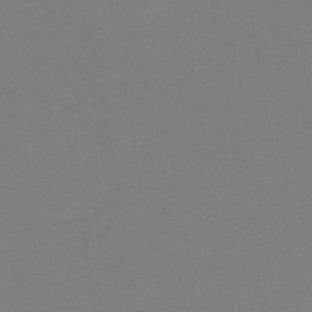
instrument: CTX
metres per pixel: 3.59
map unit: HNb
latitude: -45.6911
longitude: 52.1227
